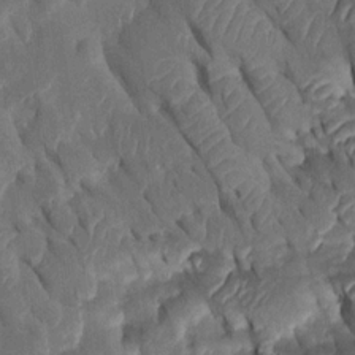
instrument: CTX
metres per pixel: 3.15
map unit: Htu
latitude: 0.3467
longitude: 147.7099
